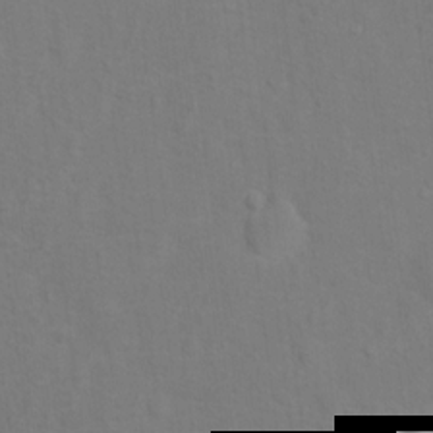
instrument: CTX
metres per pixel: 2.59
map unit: Ht
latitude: 12.5735
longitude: -40.8191
